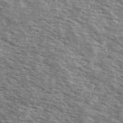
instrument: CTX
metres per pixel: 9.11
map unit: Ave
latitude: 39.1214
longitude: -109.6693
